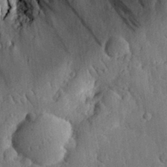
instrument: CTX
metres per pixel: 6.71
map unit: eHh
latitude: 27.9339
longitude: -79.3860
